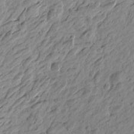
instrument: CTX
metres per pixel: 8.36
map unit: Htu
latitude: -4.1039
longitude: -179.7072
